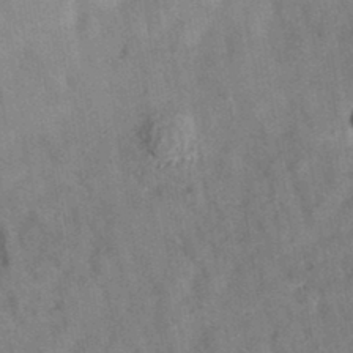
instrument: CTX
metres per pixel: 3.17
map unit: eAb
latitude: 34.9324
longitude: 108.0472
